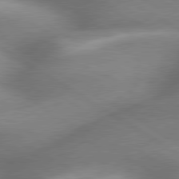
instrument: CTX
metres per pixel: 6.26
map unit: lApd
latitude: 79.8206
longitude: -144.1011
